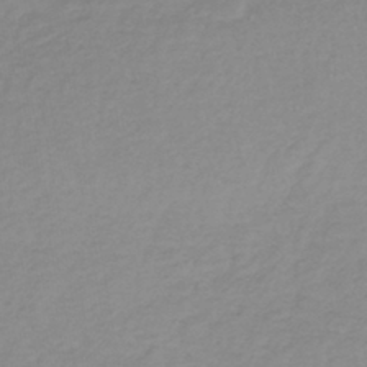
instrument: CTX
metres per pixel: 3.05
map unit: lHb
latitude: -41.1242
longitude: 71.4643
